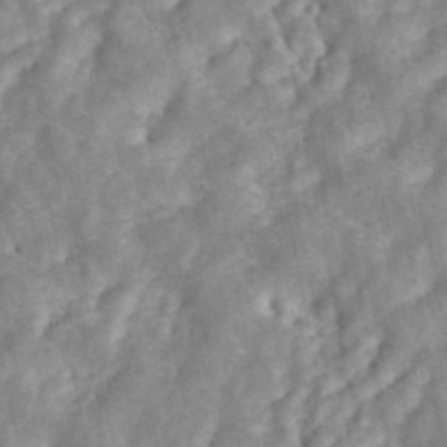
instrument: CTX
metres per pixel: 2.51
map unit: ANa
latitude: 45.3859
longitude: 23.8423
